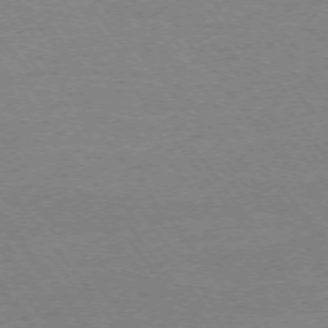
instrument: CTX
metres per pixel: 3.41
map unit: Ap
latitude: -75.0298
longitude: -82.3845
